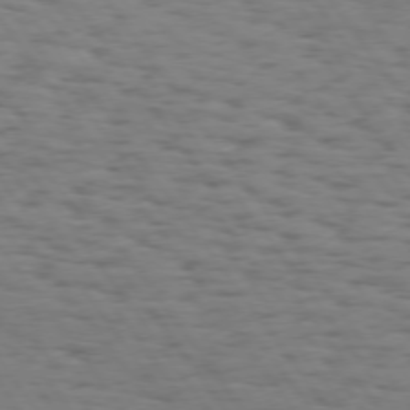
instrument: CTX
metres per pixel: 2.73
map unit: Hpe
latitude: 74.0255
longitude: -133.1781
